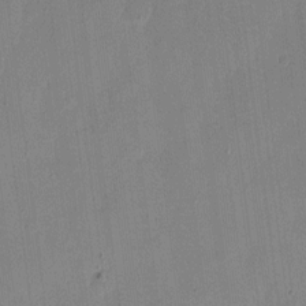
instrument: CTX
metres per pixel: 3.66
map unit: eHh
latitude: 8.4034
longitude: -68.5357
